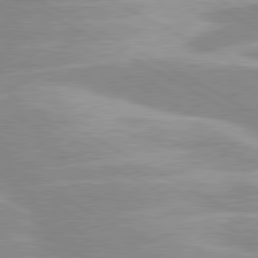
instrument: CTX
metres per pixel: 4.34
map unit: lApd
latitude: 80.2900
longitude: -124.5356
